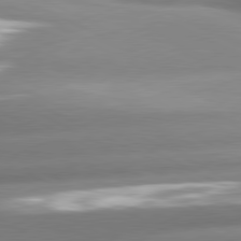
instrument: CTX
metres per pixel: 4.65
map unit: lApd
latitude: 80.6868
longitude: -159.3671
